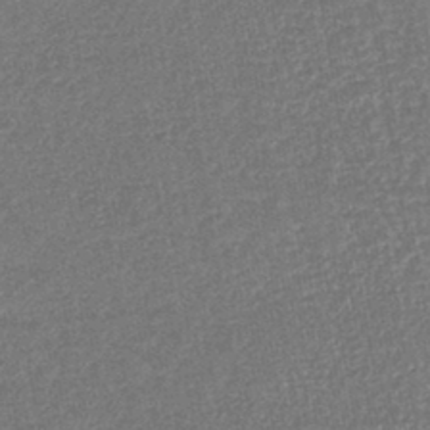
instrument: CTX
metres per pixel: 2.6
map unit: lHb
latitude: -43.7099
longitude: 79.8611
